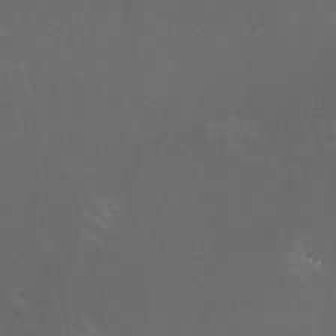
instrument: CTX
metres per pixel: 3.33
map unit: HNhu
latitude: 0.7813
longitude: -2.8380
